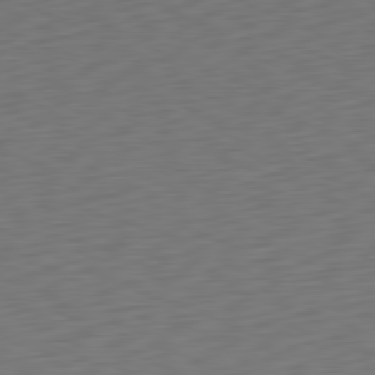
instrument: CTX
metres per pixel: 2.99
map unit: Ap
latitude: -81.4266
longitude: -59.9717
